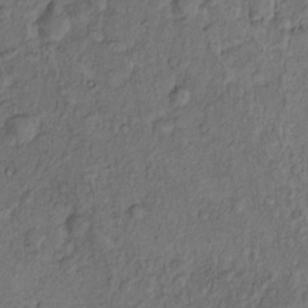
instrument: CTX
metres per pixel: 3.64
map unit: Hto
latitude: 14.0822
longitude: -29.5560
